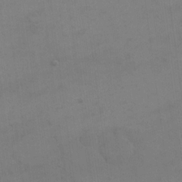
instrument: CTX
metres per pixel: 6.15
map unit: eHh
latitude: 17.6316
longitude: -66.2711
